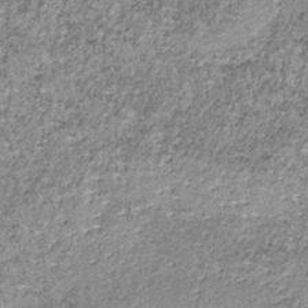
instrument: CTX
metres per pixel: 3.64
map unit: lHb
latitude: -37.5021
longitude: 66.1417
